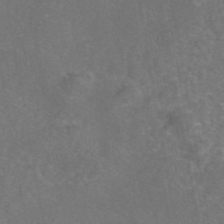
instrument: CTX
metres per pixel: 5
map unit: eAb
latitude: 45.8583
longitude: 108.4062
